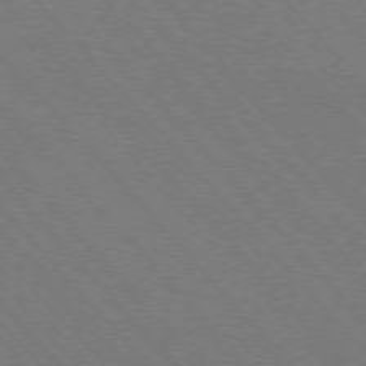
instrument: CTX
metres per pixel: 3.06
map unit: Hpe
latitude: -76.4062
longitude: -12.7246
